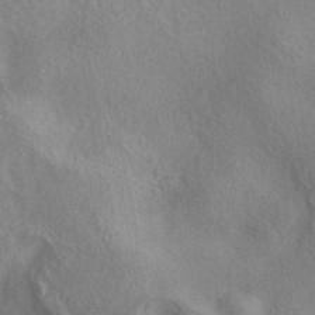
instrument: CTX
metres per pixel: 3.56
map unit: eAb
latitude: 39.6316
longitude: 112.4629
